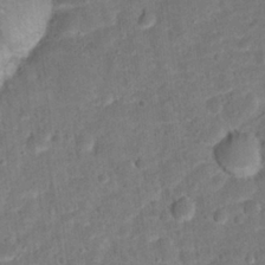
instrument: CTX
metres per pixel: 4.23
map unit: Hto
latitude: 15.2726
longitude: -38.8947
